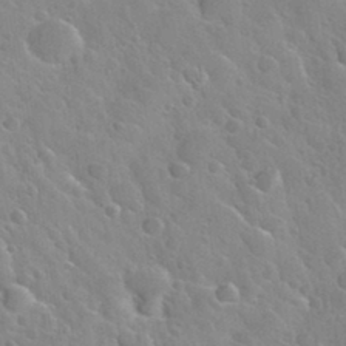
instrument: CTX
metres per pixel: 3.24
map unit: Nhu
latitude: 31.9339
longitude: -54.1956
